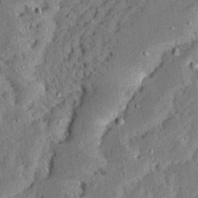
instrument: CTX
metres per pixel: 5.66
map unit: Ave
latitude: 13.4993
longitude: -137.3293
